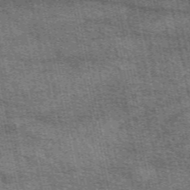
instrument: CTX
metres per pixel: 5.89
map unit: eAb
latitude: 50.8569
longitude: 112.4251
